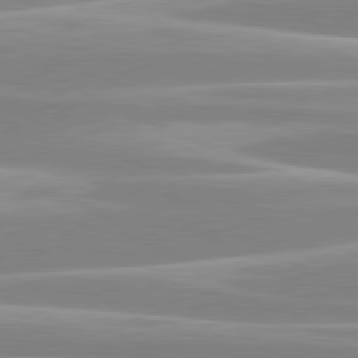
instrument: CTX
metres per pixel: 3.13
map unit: lApd
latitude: 80.4034
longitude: -128.5168
